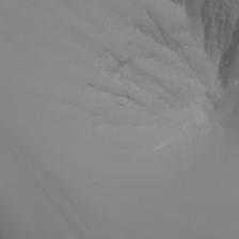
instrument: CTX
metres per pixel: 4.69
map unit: Nhu
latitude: -5.6344
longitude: -90.4601
